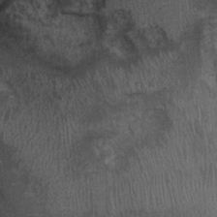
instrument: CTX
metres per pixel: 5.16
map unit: Ht
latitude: -3.6532
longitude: -13.5182
